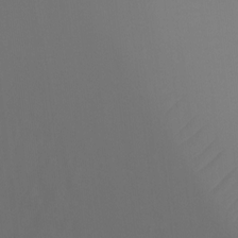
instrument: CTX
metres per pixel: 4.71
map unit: Ht
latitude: -7.8233
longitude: -28.5923
